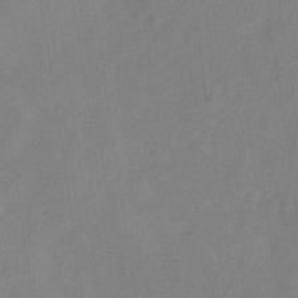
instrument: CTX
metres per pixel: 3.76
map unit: Hve
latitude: -33.0865
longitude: 92.1228
